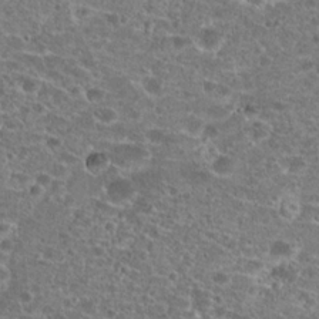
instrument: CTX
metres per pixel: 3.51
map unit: Hto
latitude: 20.5357
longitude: -42.1200
